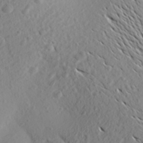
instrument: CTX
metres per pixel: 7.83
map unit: Aa
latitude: 26.1956
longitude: -144.5923
